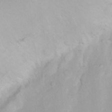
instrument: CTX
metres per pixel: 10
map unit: Nhu
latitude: 3.7827
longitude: -24.7813
